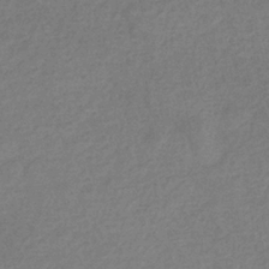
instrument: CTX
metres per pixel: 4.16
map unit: eHb
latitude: -33.5777
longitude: 74.8786
